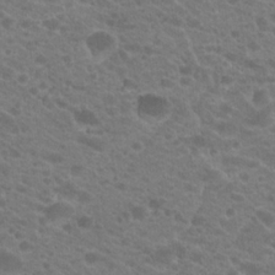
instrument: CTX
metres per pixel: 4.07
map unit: Hto
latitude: 20.7435
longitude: -38.1956
